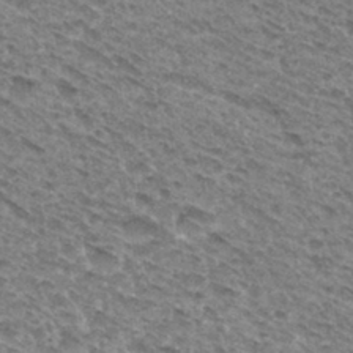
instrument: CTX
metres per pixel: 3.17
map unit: Hto
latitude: 31.9151
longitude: -46.7624
